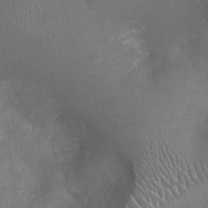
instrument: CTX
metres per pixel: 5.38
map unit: Ht
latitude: -3.4643
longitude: -15.8206
